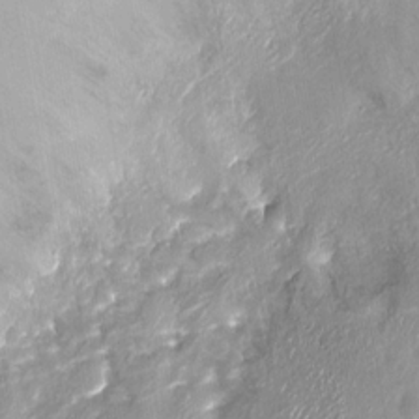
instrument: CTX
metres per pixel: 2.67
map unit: Ht
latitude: -14.7841
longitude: -41.8394
